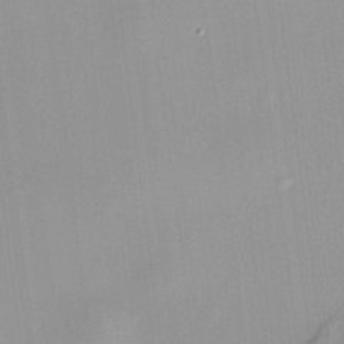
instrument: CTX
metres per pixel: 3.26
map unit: HNhu
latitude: 11.2348
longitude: 9.7666
